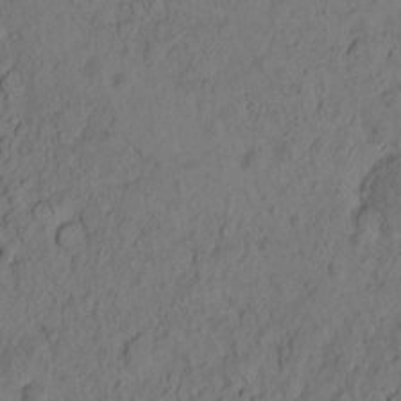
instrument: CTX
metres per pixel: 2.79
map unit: eHh
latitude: -1.0676
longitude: 16.5196
